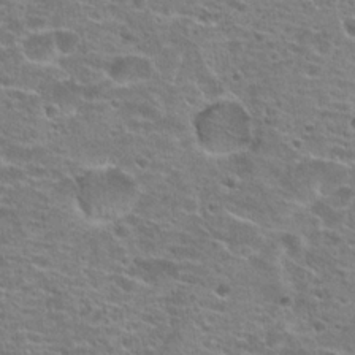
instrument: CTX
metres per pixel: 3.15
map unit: Hto
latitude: 20.1767
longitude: -41.9339
